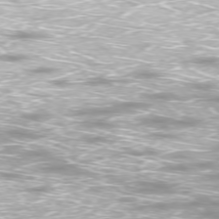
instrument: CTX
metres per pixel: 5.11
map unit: Ap
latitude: -76.7652
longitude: -61.6883
